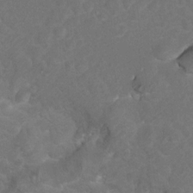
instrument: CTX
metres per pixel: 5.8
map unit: Hto
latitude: 8.3278
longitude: -30.8569
